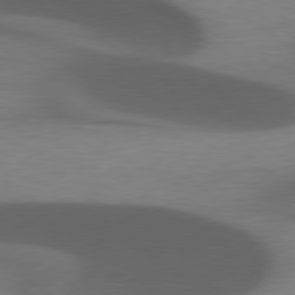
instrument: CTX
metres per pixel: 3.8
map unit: lApd
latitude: 79.2537
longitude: -50.0444
